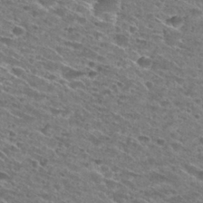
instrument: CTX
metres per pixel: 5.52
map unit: Hto
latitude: 28.8191
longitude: -45.7072
